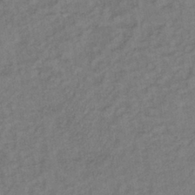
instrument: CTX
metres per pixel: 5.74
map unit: lHb
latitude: -39.3699
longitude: 72.8975
